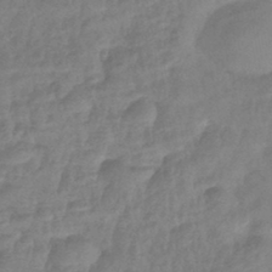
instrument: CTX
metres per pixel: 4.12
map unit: eHb
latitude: -43.3509
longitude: 84.7841
